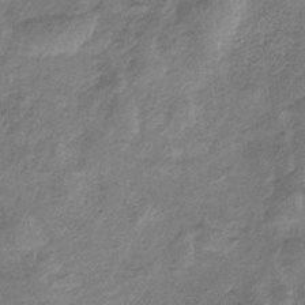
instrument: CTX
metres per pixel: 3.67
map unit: HNb
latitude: -33.1620
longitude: 59.4076
